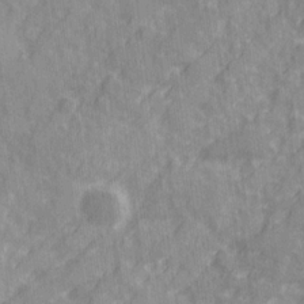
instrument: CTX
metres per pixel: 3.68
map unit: Ave
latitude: 20.7435
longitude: -131.9717
